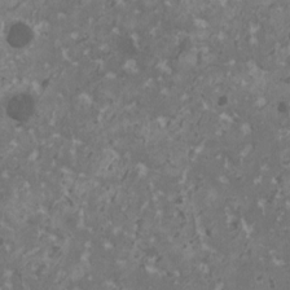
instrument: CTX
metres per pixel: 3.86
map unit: HNhu
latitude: 1.0647
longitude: 7.0675
